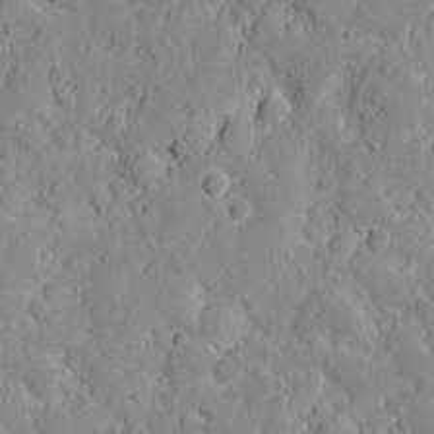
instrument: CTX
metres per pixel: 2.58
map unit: eHh
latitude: 7.4615
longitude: -75.3482
